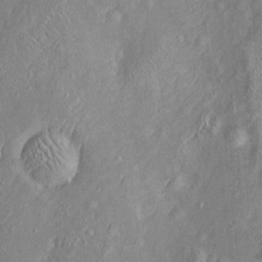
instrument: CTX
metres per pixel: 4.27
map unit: Htu
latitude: -5.9367
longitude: 158.3306
